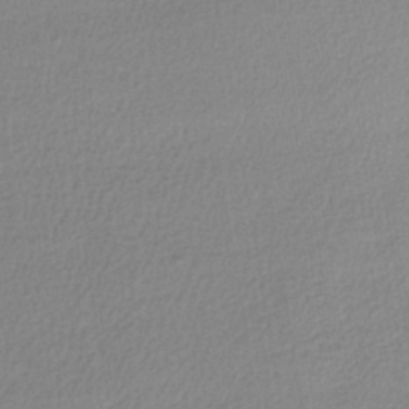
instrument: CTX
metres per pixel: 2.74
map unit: lHb
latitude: -40.2928
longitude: 69.3131
